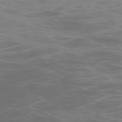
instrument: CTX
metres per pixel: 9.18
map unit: Ap
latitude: -76.2362
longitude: -73.8206
